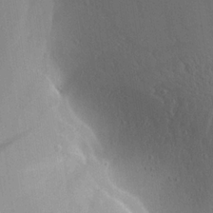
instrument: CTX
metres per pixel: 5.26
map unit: Aa
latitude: 21.4616
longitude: -139.4804
